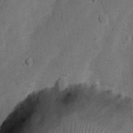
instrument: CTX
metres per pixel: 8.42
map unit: Nhu
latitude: 6.0444
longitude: -23.4993
